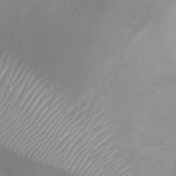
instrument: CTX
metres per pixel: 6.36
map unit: Ht
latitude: -1.2754
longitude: -20.1011
